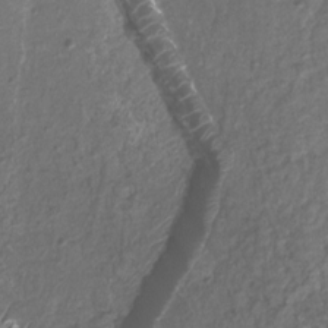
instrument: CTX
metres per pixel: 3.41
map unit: Htu
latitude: 3.2537
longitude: -21.1781
